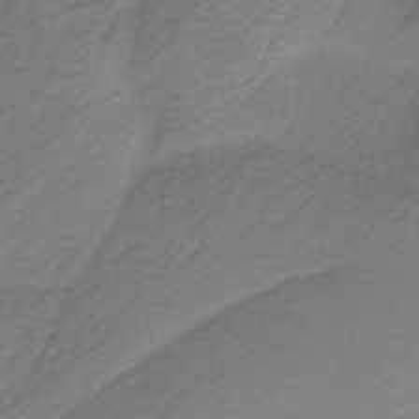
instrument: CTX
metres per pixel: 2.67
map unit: HNb
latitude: -38.0850
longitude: 53.1998
